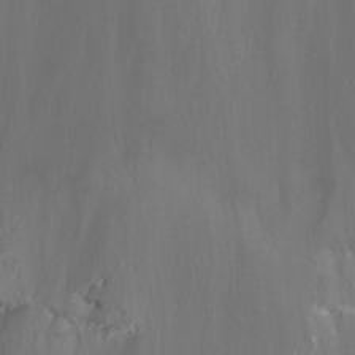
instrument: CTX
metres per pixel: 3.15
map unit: Nhu
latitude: -13.7856
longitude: -64.6869
